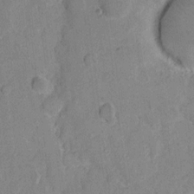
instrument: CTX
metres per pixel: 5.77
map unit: eHh
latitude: 10.4790
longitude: -64.7624
